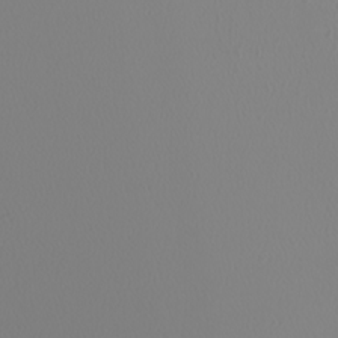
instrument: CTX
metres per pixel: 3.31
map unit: Nhu
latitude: -7.1998
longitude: -93.9528
